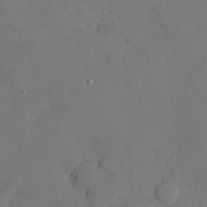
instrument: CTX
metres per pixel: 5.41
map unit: Hve
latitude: -10.6330
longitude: 176.2173
